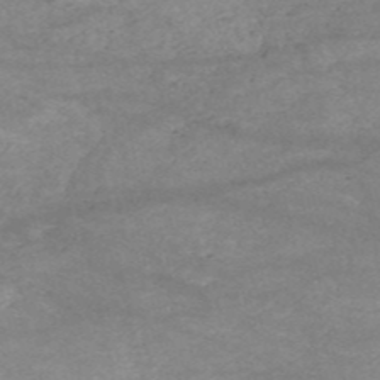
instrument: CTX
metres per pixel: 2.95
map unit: HNb
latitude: -53.3887
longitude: -41.2725
